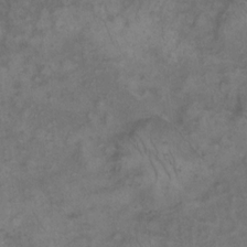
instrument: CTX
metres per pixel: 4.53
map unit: eHh
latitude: 16.9325
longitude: -63.9717
